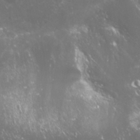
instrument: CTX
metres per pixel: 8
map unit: Nhu
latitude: 26.8758
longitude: -60.4979
